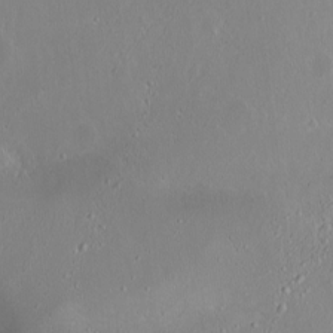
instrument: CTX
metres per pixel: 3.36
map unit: Ht
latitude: 0.4223
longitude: -44.7435
